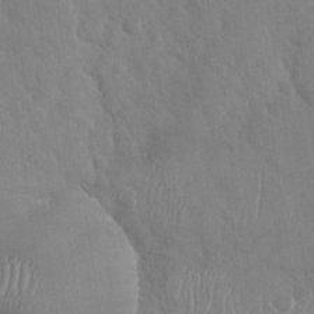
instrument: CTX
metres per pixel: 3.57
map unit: Nhu
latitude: -30.0661
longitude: -62.0255
